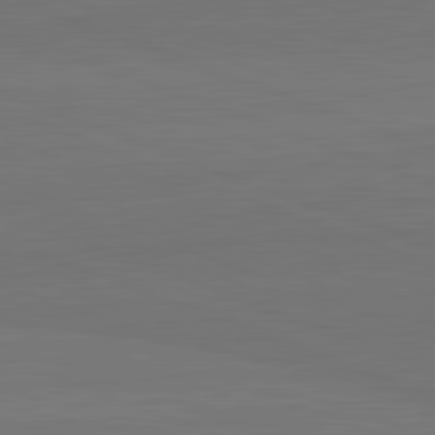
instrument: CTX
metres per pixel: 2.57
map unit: lApd
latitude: 82.4978
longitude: 165.4077
